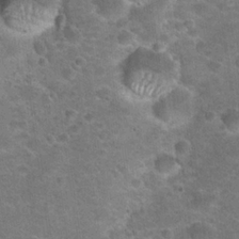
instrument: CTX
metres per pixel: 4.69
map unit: Hto
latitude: 23.1025
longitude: -49.8583
